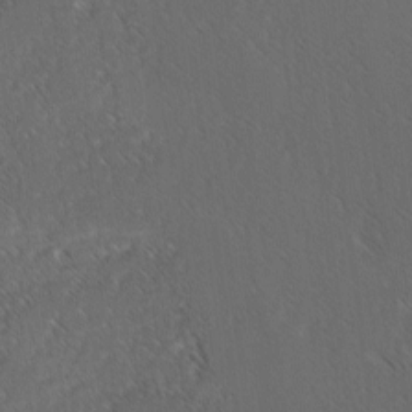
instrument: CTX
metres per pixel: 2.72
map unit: lAvf
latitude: -3.4076
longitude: -114.0444
